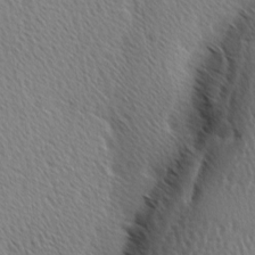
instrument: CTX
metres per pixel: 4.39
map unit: Ave
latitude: 1.1025
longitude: -115.3859
